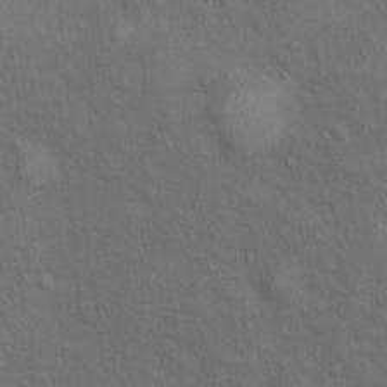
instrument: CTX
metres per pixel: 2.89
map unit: Ht
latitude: 13.7072
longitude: -39.9528
